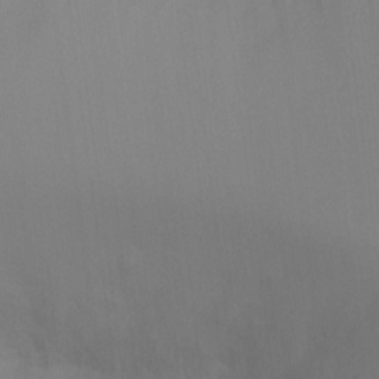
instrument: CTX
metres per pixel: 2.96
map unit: Ht
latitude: 2.5734
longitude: -23.1214
